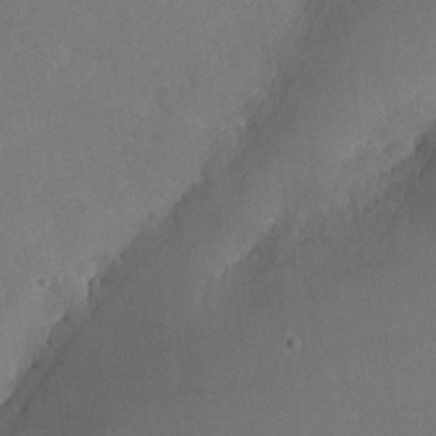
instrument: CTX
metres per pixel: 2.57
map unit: lHvf
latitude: -9.8422
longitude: -100.3845
